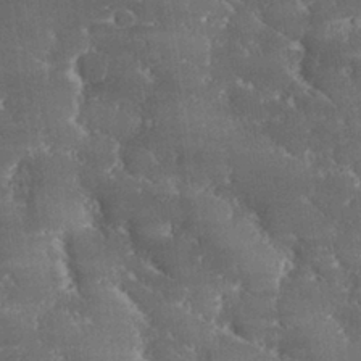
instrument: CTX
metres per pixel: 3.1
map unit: eHh
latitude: 29.6127
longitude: -82.0255
